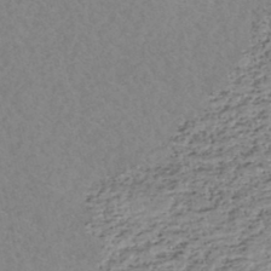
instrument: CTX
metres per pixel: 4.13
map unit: HNhu
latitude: -46.8786
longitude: 30.7841
